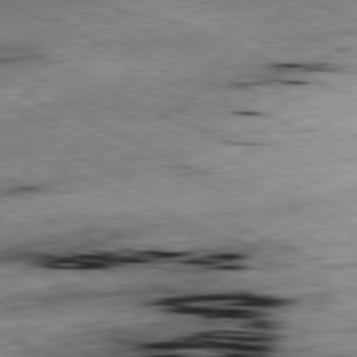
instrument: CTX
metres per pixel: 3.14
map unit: Ap
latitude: -81.3321
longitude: -90.8380
